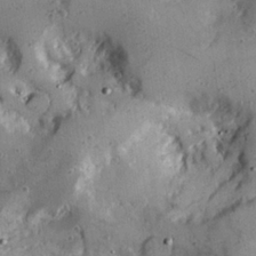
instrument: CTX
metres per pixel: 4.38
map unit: Hve
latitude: 25.5938
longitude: -93.2348
